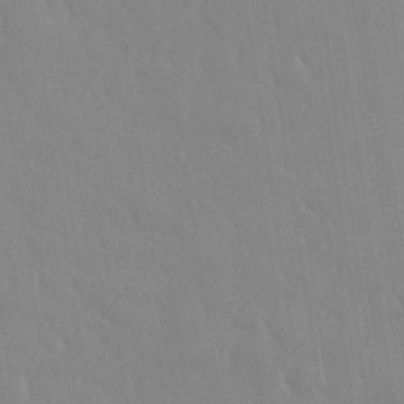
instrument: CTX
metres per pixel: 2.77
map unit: eHh
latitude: 33.0270
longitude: -60.0633
